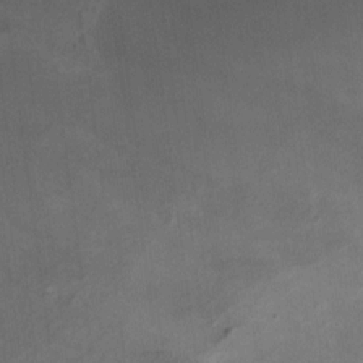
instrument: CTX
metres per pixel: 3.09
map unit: HNhu
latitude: -1.6344
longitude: -7.8394
